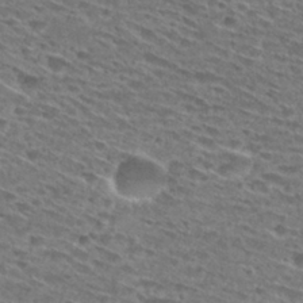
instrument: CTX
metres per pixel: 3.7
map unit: Hto
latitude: 29.3670
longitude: -46.3845
